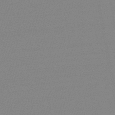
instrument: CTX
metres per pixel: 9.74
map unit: lHb
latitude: -48.5196
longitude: 81.6344
